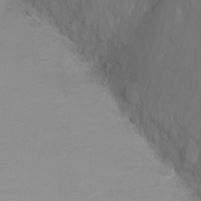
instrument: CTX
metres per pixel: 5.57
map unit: Ht
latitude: -2.1038
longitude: -27.5560
